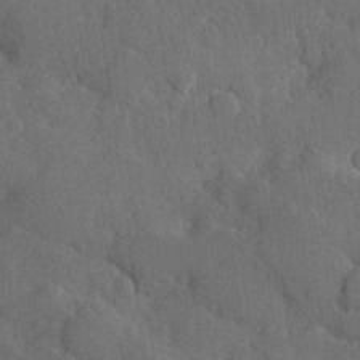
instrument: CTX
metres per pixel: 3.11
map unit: Hve
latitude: 24.5545
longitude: 149.2943
